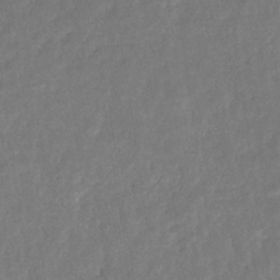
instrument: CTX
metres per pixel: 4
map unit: eHb
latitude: -33.2565
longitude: 76.3495
